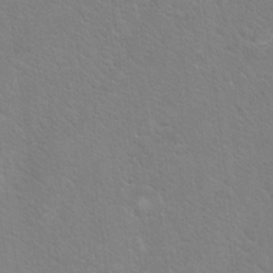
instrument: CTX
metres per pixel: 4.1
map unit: Hto
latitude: 19.5371
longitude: -44.2900
